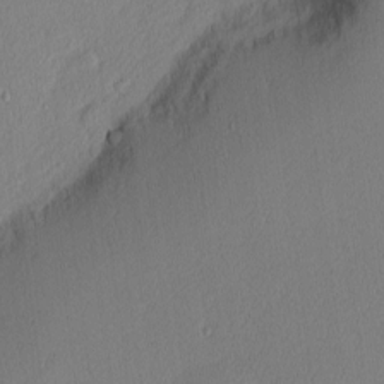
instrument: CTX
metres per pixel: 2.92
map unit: Nhu
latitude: 1.4804
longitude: -77.2915
